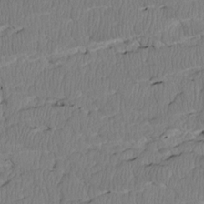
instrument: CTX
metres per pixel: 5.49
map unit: Htu
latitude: 3.1970
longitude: 149.4833
